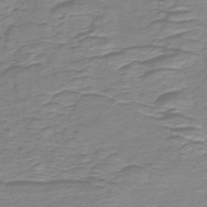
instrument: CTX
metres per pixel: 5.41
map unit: HNb
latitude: -47.4076
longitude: 52.2739
